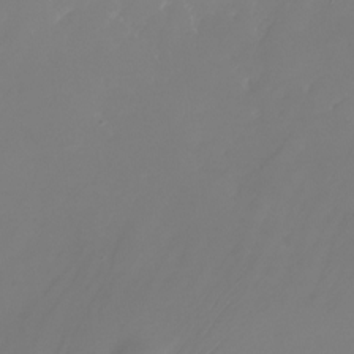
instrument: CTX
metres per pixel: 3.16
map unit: Nhu
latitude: -25.1809
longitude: -71.5182
